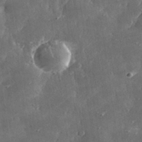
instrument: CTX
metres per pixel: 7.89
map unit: lHvf
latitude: 31.4994
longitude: -91.7828
